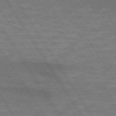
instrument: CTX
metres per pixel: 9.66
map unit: lApd
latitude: 73.8395
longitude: -62.8191
